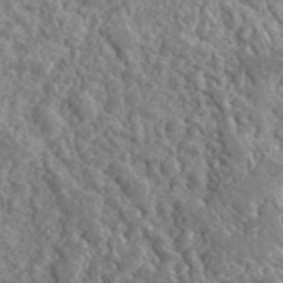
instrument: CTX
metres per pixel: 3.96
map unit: eHh
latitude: 42.5357
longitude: -89.8017
